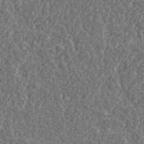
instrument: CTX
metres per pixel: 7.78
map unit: lHvf
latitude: 38.0255
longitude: -89.6316
